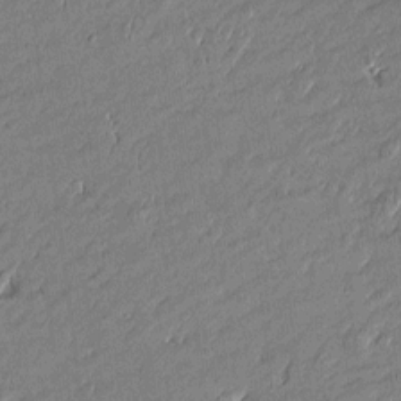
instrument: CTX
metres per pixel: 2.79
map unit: Htu
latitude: -5.5210
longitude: 176.6330
